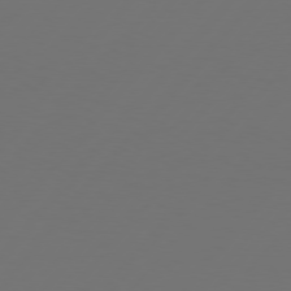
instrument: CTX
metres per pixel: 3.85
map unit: Hpe
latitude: 76.3845
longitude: -138.4790
